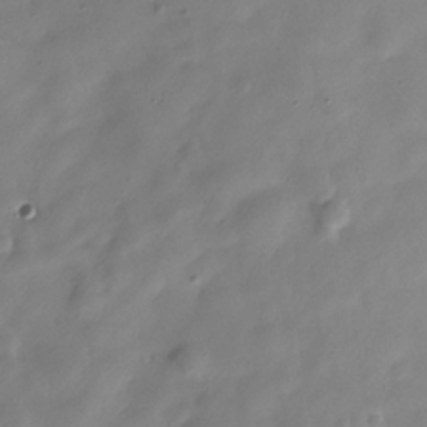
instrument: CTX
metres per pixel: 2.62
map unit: Hve
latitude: -29.8989
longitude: 94.8219
